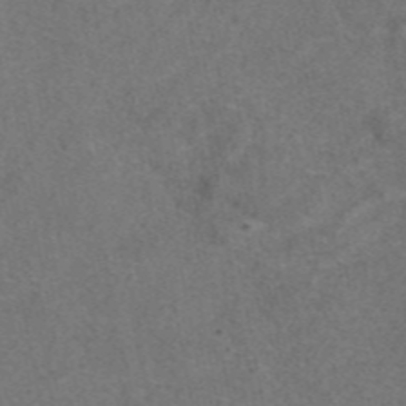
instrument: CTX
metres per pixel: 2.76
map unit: eAb
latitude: 47.7450
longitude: 110.1227
